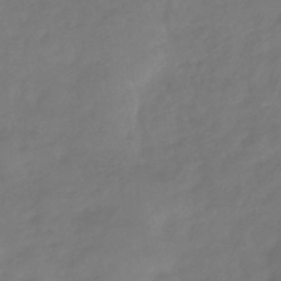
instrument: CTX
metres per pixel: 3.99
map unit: eHb
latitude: -34.2928
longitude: 80.2929
